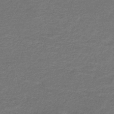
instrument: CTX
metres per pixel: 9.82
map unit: HNb
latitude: -43.7855
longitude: 51.2943
